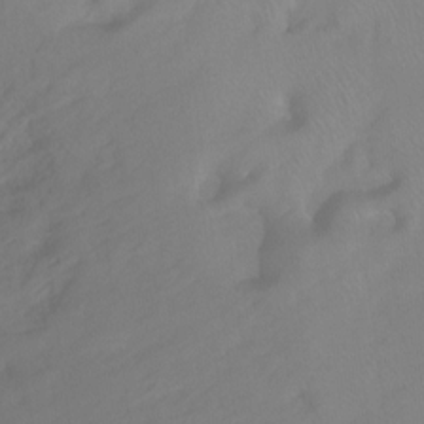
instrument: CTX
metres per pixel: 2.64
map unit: Ht
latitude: -15.0676
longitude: -43.0081
